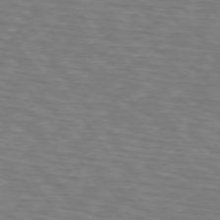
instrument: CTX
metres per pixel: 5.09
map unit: lApd
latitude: 74.4412
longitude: -77.8961
